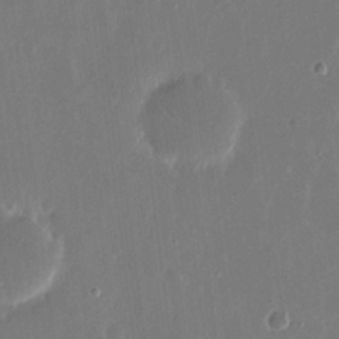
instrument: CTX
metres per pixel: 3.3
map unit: eHh
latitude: 15.2915
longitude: -70.1956
